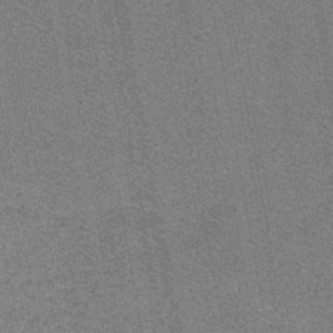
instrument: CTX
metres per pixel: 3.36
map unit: lHb
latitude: -43.3887
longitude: 56.1417
